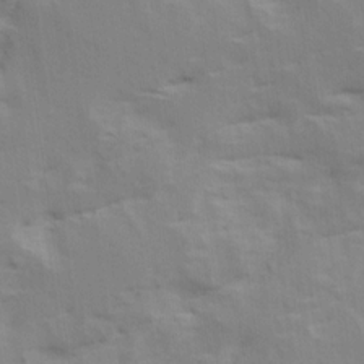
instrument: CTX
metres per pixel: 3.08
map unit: Ave
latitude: 16.4790
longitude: -138.7246
